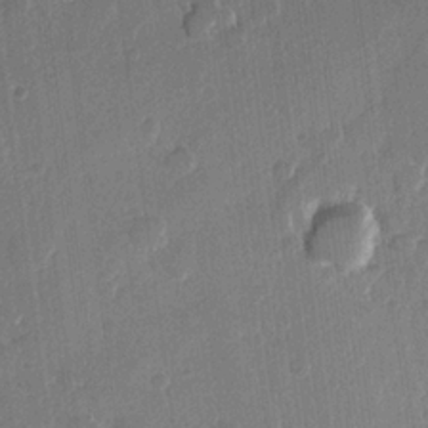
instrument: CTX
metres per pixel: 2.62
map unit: Hve
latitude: 22.4223
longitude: 148.3685
